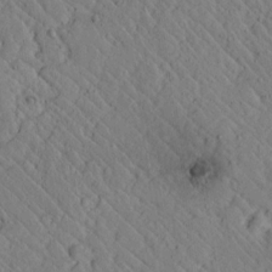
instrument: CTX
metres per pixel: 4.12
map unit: lAvf
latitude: 6.8947
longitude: 159.5021
